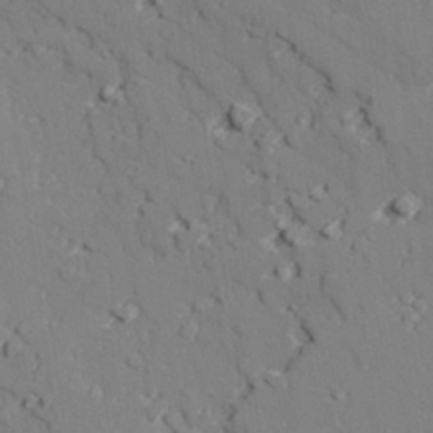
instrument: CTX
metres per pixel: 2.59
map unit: lAvf
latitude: 26.9514
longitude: -109.1025
